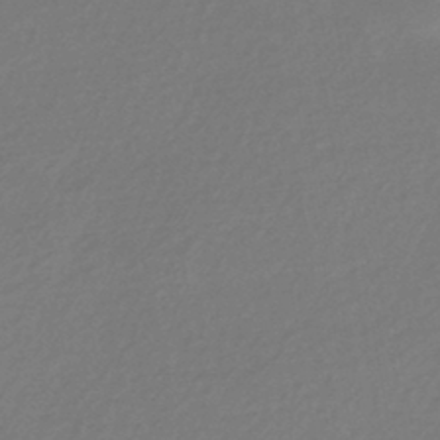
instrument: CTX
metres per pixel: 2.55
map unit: HNhu
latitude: -43.4454
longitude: 89.9367
